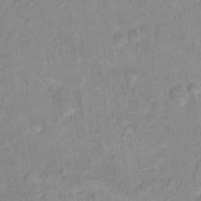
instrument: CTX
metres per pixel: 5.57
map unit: Nhu
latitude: 16.4223
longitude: -32.1767
